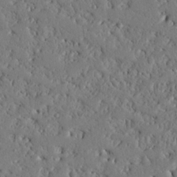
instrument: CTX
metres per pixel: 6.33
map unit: Nhu
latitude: 20.2334
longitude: -79.0081
